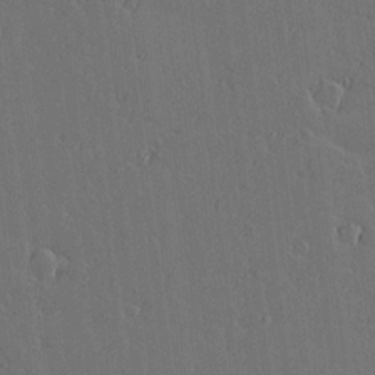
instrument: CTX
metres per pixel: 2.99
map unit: lAvf
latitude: 15.8206
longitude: -126.3656
